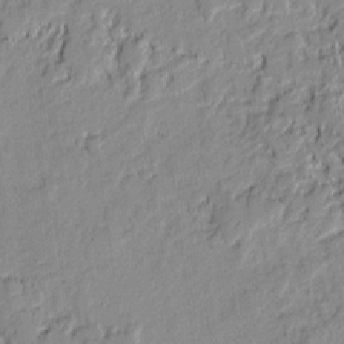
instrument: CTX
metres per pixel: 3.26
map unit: lAvf
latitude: -0.6519
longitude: -107.9339
